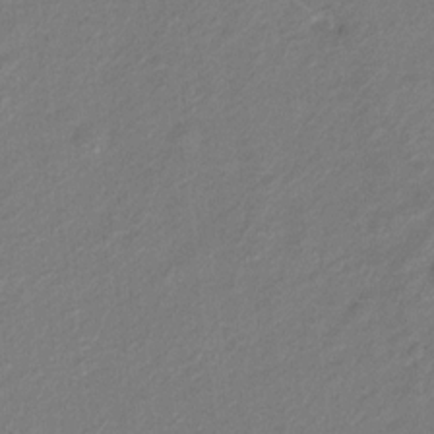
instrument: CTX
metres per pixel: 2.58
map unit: Hto
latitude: 6.1389
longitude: -31.3860
